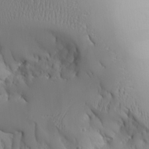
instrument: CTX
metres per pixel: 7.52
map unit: Aa
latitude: 23.7450
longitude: -126.8380
